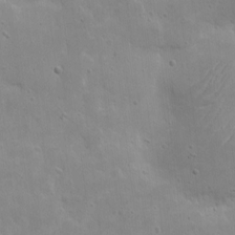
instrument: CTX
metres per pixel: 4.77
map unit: eHh
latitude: 8.3090
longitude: -72.8380
